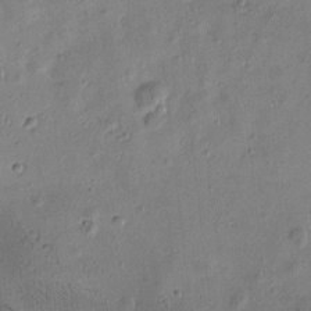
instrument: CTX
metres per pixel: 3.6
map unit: Htu
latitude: 0.3845
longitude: -175.6505
